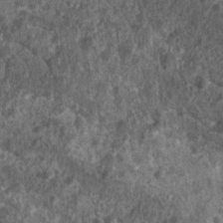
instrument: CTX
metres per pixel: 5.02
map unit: Nhu
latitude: 7.6127
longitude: -20.5923
